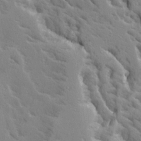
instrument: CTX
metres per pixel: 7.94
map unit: Ave
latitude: 15.0270
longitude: -130.5735
